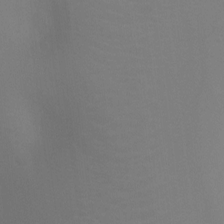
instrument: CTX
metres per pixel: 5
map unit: Ht
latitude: 2.1955
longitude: -25.2537
